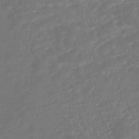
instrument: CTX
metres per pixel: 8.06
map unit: HNhu
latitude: -46.5007
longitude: 92.3684
